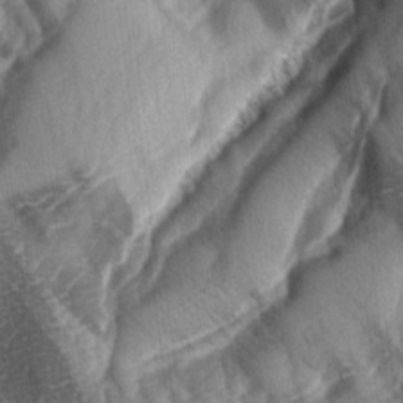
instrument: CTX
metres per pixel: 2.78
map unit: lAa
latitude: -4.4818
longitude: -127.3293
